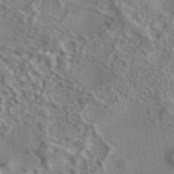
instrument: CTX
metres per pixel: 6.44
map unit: eAb
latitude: 42.2712
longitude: 109.2943
